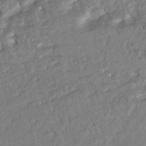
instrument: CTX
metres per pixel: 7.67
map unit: HNhu
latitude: -43.9178
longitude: 100.0283
